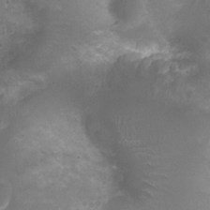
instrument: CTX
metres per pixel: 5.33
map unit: Nhu
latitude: 4.9514
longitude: -17.5182
